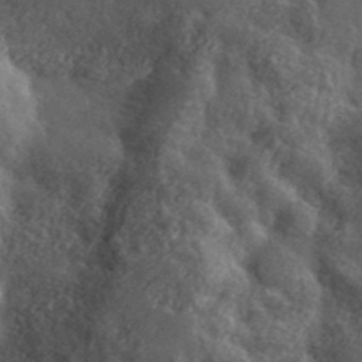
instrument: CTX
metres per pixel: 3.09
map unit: lHvf
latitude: 37.7261
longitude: -90.8191
